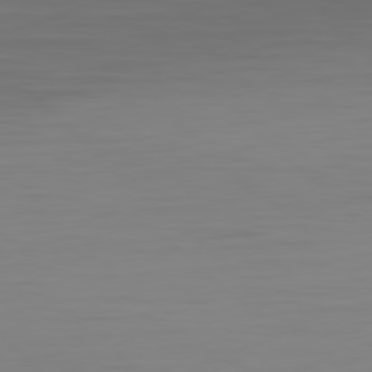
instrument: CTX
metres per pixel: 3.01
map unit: Hpe
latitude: 78.3279
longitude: -168.1767
